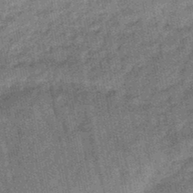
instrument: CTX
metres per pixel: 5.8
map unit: lHb
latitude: -47.8044
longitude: 77.8044
